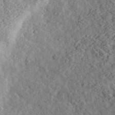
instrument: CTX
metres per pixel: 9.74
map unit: eHh
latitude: 37.4427
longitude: -79.1592
